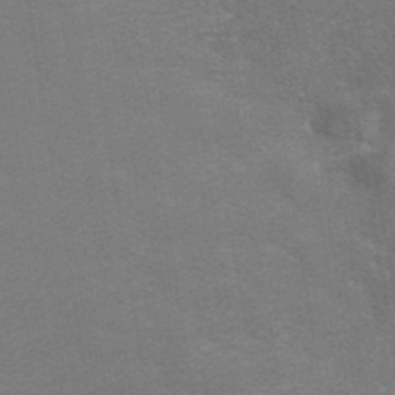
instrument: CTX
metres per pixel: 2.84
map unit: eAb
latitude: 42.1011
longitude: 106.4818
